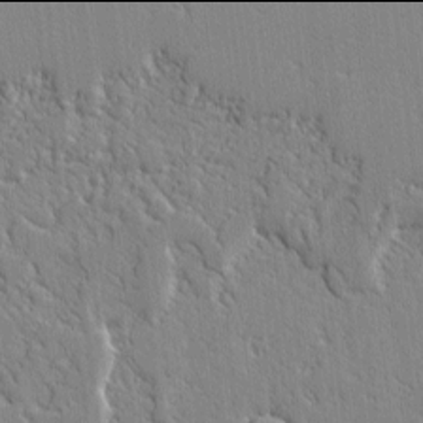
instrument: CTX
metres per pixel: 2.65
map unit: lAvf
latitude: -2.0094
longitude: -109.4048
